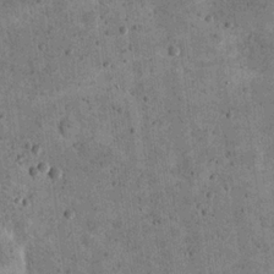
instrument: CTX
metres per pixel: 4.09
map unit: eHh
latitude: 20.7813
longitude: -63.4427
